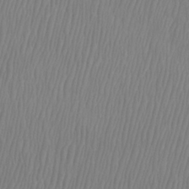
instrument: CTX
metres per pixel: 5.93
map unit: Htu
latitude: -8.7652
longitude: -75.2159
